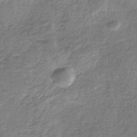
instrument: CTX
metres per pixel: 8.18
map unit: HNb
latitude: -33.0109
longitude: 59.3698
